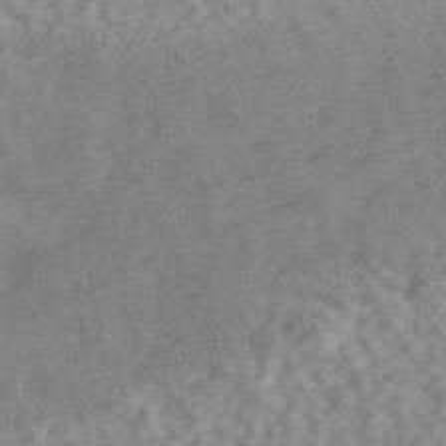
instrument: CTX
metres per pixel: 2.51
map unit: ANa
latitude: 46.1200
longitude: 24.1417
